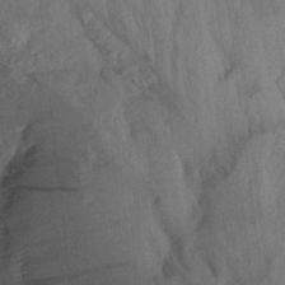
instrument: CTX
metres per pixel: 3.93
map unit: Aa
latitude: 20.5735
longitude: -147.3860
